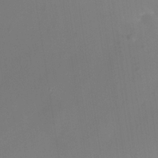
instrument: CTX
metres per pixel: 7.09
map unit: Nhe
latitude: -35.1242
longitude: -118.3845
